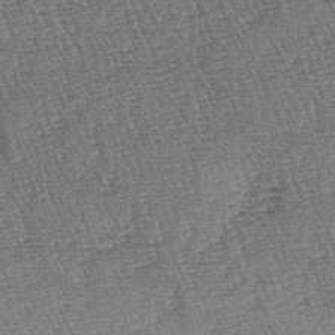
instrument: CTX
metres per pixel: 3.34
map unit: lAa
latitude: -3.6343
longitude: -122.8191
